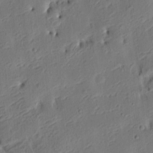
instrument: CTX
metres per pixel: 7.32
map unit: eHh
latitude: 3.4615
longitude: -78.4034
